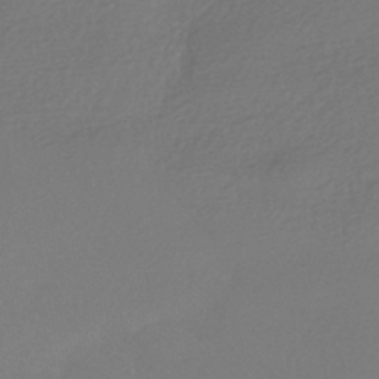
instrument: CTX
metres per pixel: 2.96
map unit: HNhu
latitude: -41.5210
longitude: 94.0283
